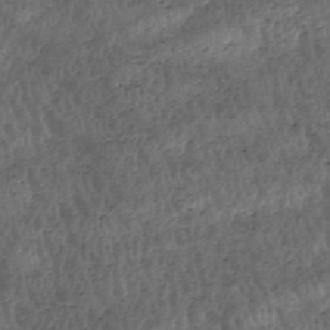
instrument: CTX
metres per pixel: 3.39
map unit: HNhu
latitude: -47.6722
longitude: 28.6519
